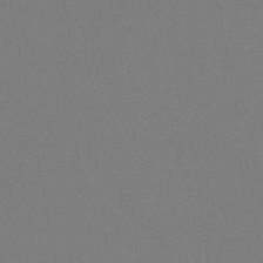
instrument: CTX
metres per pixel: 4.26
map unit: lHb
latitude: -47.2565
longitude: 68.5006
